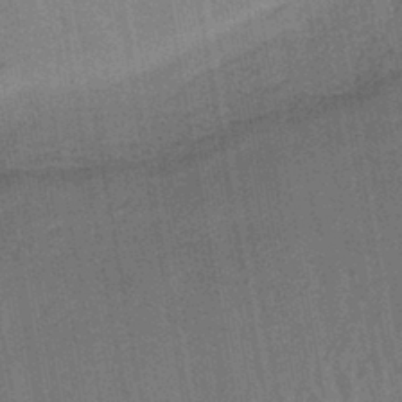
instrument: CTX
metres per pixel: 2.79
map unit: lHb
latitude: -42.8785
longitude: 63.2376
